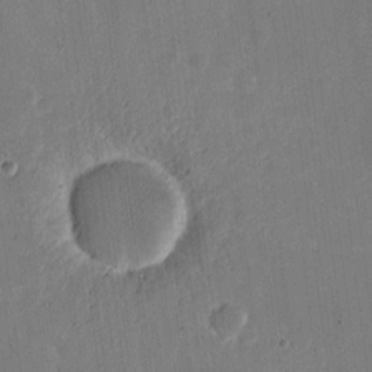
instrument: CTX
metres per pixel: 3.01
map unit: eHh
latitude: 10.7624
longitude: -68.9514
